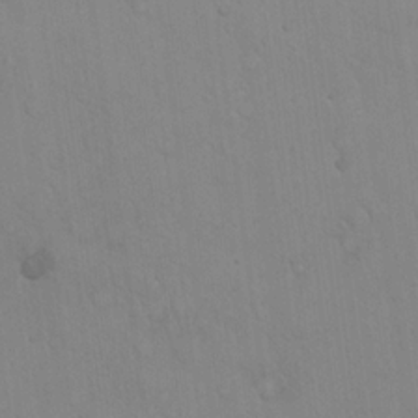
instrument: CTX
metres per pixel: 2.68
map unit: eHh
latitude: 19.5371
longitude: -60.1200
